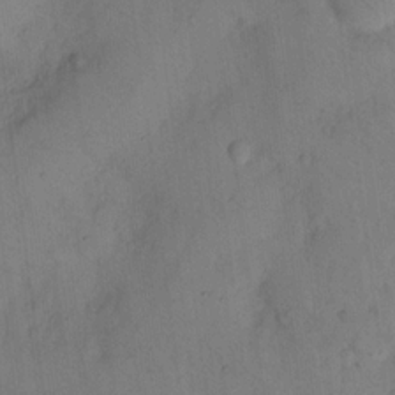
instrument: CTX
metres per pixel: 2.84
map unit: eHh
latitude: 13.7450
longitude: -62.7436
